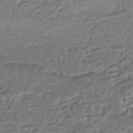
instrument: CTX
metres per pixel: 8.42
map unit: HNhu
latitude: -43.0297
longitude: 107.2565
